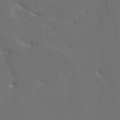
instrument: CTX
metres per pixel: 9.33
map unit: HNhu
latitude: 5.5749
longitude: -5.5560
